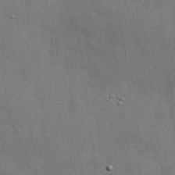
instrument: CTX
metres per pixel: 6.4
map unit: Hve
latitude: 18.6868
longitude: 151.3510
